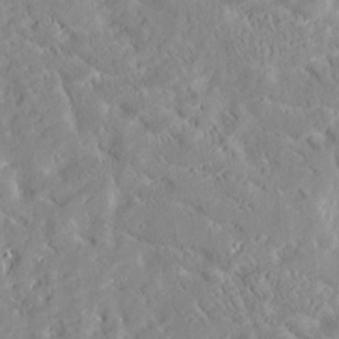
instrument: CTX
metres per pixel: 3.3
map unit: Htu
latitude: -3.8422
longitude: 174.0849
